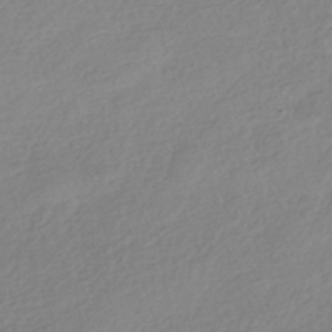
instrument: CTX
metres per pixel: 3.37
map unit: HNhu
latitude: -40.1795
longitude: 94.6140
